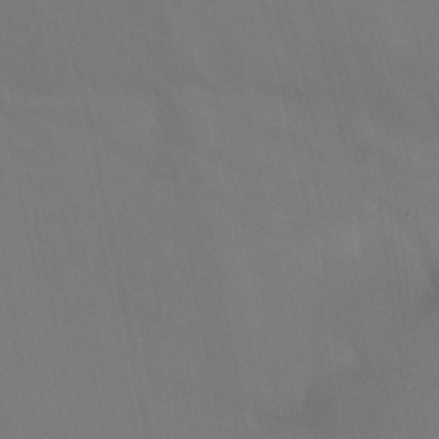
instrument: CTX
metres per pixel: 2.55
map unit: Nhu
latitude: -14.6897
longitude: -54.3845
